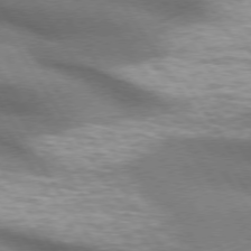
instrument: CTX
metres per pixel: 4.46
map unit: lApd
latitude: 74.4601
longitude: -63.1026
